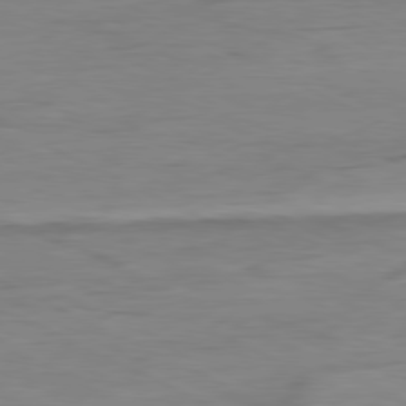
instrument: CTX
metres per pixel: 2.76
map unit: Ap
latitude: -80.6708
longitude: -82.5545
